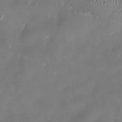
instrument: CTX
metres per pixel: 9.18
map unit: HNhu
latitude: 1.0269
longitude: -4.7435
